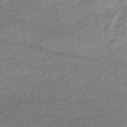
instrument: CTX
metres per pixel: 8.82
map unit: eHb
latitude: -32.7086
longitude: 68.6518
